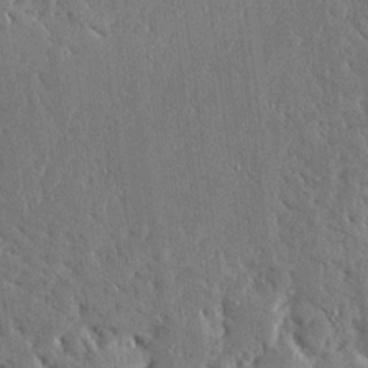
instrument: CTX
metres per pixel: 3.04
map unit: Ave
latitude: 16.7435
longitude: -140.1388
